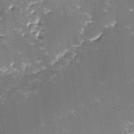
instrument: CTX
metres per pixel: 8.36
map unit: lHvf
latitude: -13.7667
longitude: -101.5749
